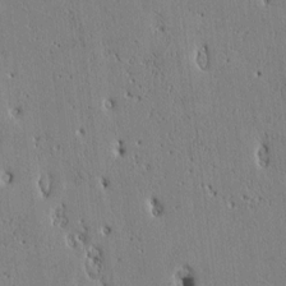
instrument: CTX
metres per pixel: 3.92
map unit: Htu
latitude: 3.4615
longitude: 151.1431
